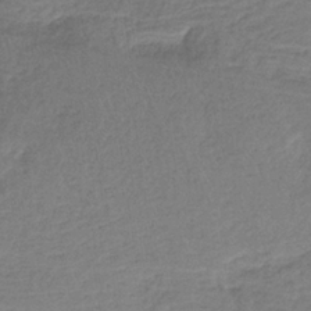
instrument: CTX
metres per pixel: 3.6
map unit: HNb
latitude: -36.3117
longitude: 56.8975
